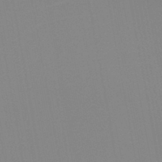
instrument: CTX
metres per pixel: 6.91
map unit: HNb
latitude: -46.1228
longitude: -43.3671
